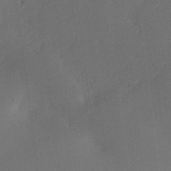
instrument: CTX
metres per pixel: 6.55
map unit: lHvf
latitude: 25.9150
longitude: 140.9919
